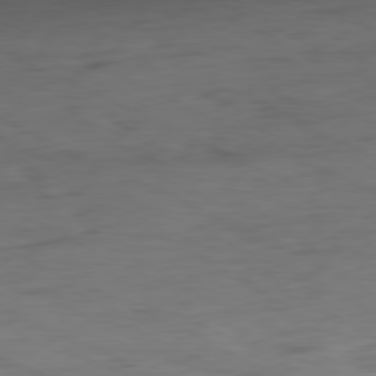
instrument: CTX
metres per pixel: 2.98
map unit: Ap
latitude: -80.6330
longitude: -82.5167
